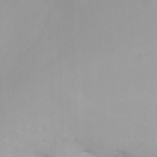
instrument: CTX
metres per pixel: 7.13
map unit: Nhu
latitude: -12.0094
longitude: -63.4805
